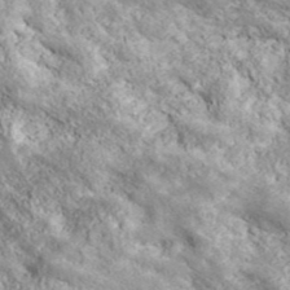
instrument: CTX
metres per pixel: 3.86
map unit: ANa
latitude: 43.1025
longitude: -88.2712
